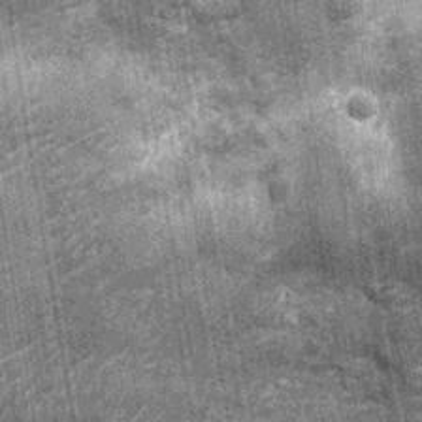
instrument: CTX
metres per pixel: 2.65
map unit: Nhu
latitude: -12.6330
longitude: -22.4412
